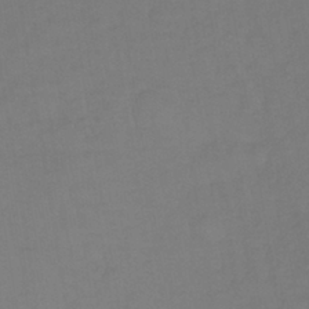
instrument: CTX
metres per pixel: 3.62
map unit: lHb
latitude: -39.3510
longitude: 70.8975
